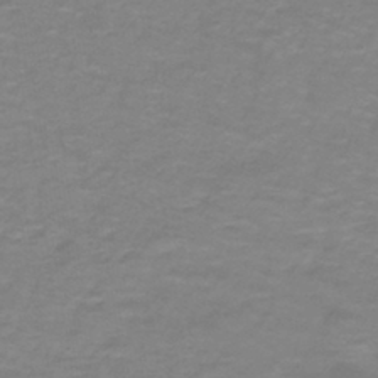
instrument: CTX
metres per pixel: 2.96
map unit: lHb
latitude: -41.8422
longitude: 56.1606
